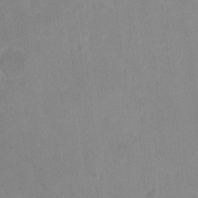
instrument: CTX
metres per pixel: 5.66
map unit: Hto
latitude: -6.9541
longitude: -38.3845
